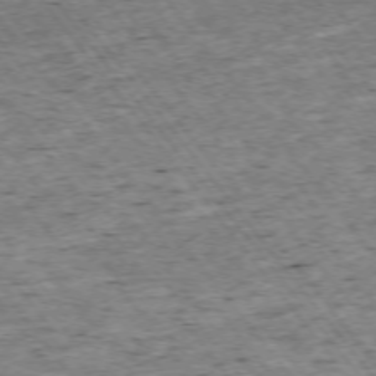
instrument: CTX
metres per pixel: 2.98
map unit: Ap
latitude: -74.6708
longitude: -86.9702
